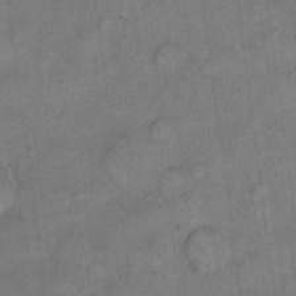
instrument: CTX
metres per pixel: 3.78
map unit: eHh
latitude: 13.5371
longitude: -65.2537
